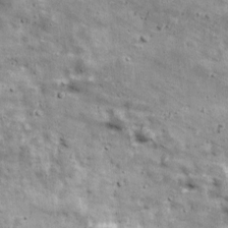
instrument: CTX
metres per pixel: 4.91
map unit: Ave
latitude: 17.5560
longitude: -133.8772
